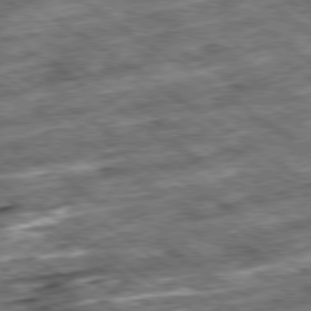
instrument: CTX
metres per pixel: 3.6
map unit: Ap
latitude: -79.6533
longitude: -50.2522
